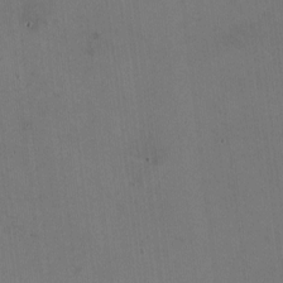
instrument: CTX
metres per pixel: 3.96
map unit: HNhu
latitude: -0.8030
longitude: -2.6301
